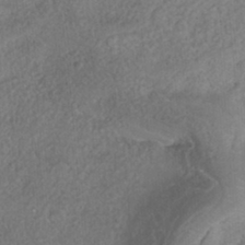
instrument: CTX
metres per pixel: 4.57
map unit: Nhe
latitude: -38.7085
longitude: -148.7057
